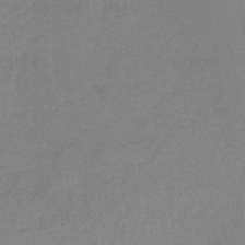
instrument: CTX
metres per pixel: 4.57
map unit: lHb
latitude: -40.0661
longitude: 66.2739
